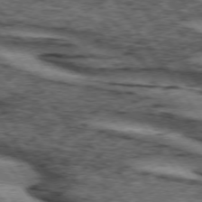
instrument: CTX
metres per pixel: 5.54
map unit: lApd
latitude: 73.9717
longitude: -75.6883
